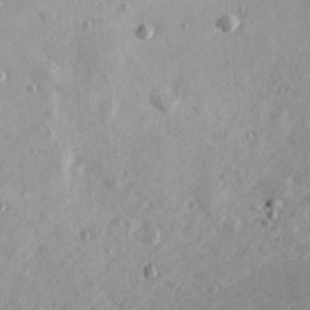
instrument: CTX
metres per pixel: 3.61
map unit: Hve
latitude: 25.4993
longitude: -93.1403
